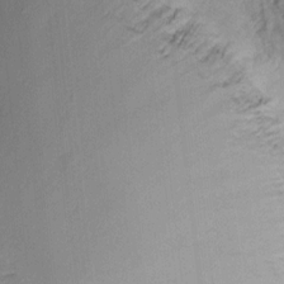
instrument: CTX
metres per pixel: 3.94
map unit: eHh
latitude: 12.3467
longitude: -72.6491
